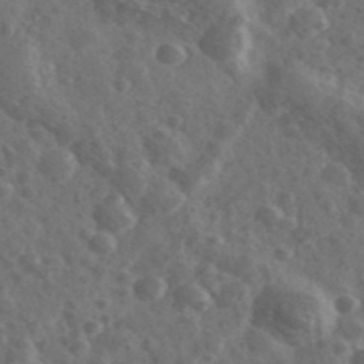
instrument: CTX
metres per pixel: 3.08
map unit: Ave
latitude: 38.5357
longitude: -106.7057
